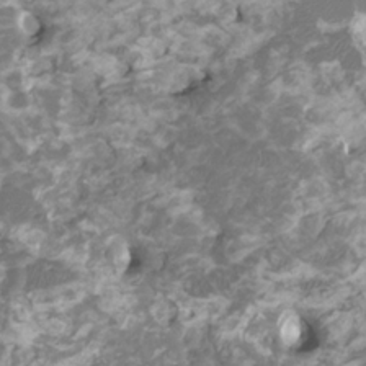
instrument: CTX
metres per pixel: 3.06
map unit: HNhu
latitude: 1.6694
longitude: -0.5734
